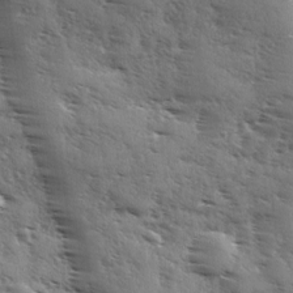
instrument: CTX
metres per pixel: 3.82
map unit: Ave
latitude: 1.3292
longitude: -111.1214
